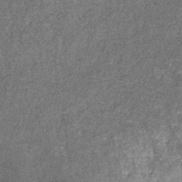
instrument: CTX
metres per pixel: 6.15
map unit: eHb
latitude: -32.1606
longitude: 71.2187
